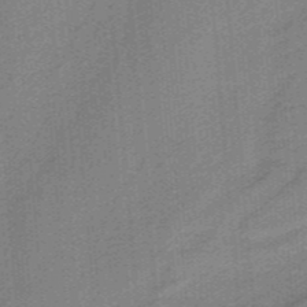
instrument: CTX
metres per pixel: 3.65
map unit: HNb
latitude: -38.0283
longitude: 54.1606
